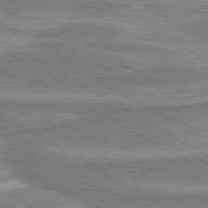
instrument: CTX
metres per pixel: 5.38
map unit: lApd
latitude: 80.3089
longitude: -177.9339
